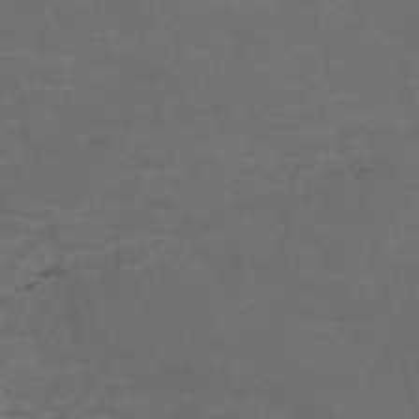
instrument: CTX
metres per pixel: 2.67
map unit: Nve
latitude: -59.4832
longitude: 59.3320
